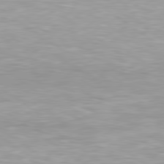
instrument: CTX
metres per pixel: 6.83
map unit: Hpe
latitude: 79.3482
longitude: -129.9528
